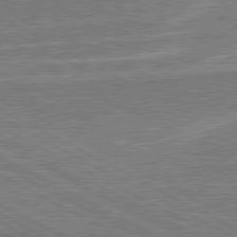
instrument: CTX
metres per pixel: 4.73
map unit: lApd
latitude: 80.5924
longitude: 141.3321
